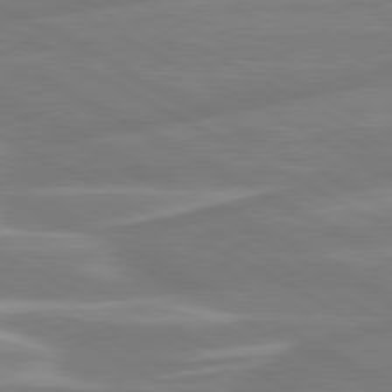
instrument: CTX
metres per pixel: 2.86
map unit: lApd
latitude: 80.5168
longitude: -134.4034
